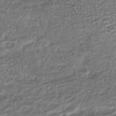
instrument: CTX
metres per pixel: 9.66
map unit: lHb
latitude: -40.4440
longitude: 74.1228
